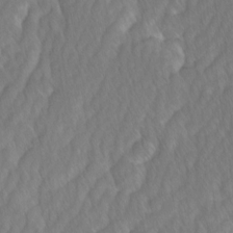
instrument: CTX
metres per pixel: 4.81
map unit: Ave
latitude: -1.1809
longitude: -113.5182
